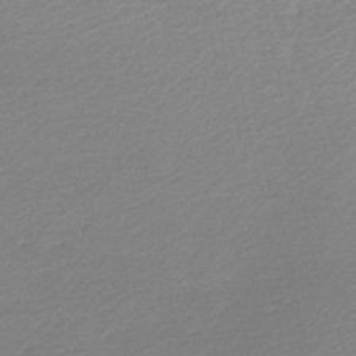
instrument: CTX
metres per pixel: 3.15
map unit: HNb
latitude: -48.0661
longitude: 60.5574
